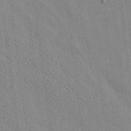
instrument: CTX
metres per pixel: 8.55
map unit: Ave
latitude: 18.6868
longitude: -140.0255
